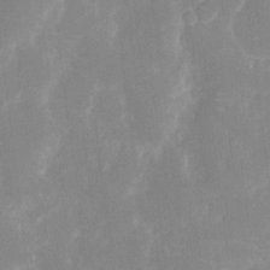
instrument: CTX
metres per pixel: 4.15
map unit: eHh
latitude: 7.0647
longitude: -69.6505
